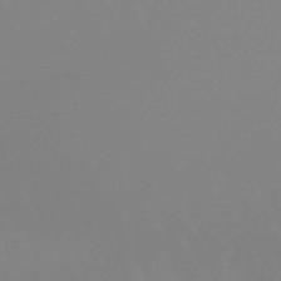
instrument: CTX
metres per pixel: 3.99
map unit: lHb
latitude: -49.6344
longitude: 68.4251
